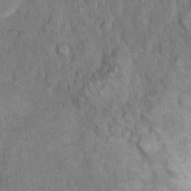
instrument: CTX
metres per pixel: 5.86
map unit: eHh
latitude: 12.1956
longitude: -64.8191
